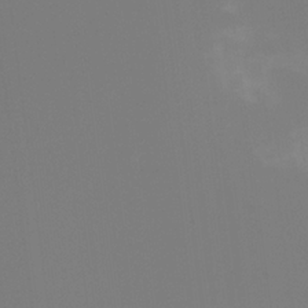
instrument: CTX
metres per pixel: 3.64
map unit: Nhu
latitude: -15.9178
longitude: -56.5356
